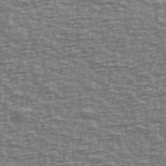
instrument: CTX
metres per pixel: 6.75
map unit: Ave
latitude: 40.1955
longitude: -113.8961
